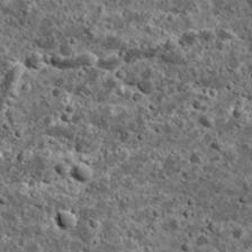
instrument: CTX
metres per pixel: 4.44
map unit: Ave
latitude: 17.9339
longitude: -135.0269
